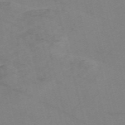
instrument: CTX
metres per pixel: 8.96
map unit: Nve
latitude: -57.9367
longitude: 51.0675
